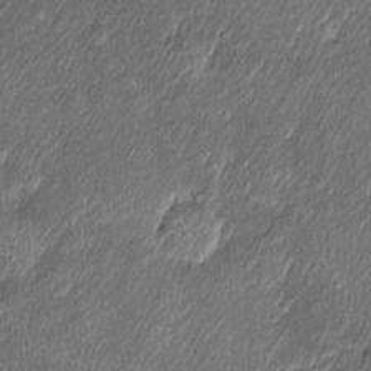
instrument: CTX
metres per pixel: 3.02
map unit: Htu
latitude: -6.6896
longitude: 158.4629
